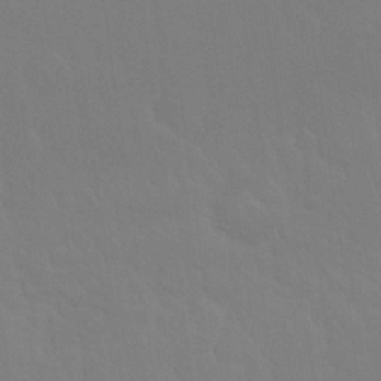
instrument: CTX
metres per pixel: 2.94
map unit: Nhu
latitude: 23.3482
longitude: -63.1781
